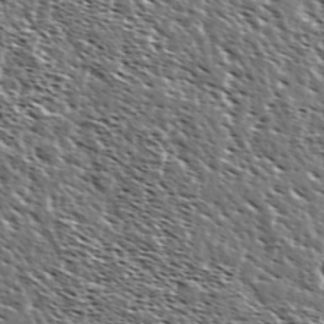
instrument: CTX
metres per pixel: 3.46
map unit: Ave
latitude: 37.1026
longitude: -108.8002
